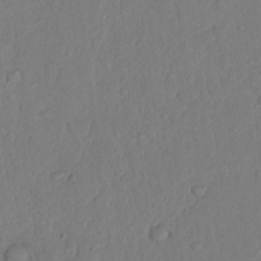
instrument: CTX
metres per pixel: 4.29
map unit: Nhu
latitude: 19.7827
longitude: -76.7624
